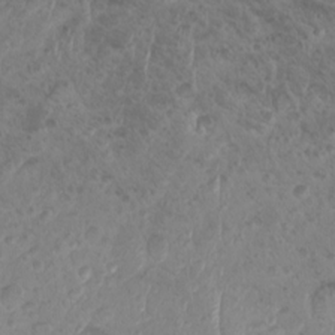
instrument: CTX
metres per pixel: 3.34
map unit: HNhu
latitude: -1.7667
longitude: 10.6141
